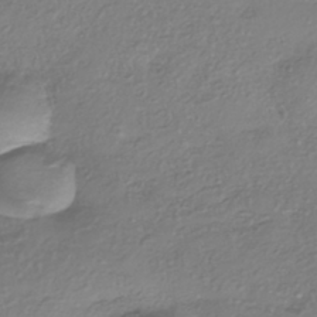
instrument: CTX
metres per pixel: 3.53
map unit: eHh
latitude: -42.3873
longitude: 122.0850
